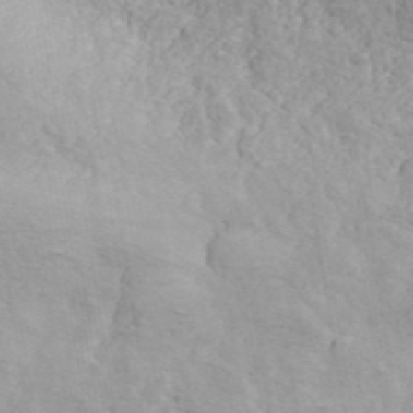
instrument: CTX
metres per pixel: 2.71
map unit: ANa
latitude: 42.6491
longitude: 53.0486
